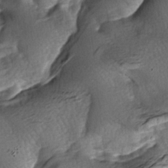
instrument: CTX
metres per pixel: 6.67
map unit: lAa
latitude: -6.7085
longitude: -126.1011
